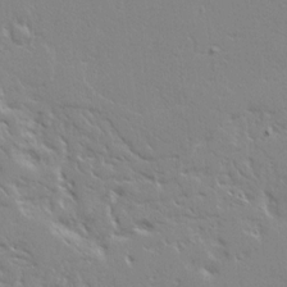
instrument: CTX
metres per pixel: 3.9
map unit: Ave
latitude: 14.0444
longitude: -139.0647
